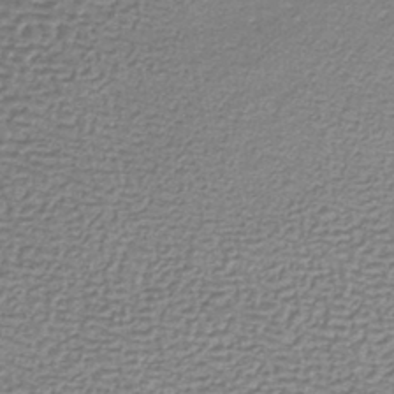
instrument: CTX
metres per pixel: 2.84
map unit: lHb
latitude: -36.3306
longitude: 59.6910
